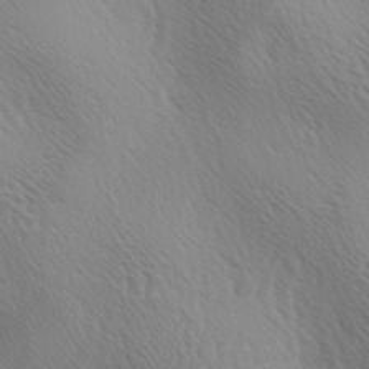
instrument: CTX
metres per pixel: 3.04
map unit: lAa
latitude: -3.7855
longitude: -125.9150
